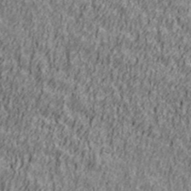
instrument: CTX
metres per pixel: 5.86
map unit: Ave
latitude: 41.5560
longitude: -112.5546
